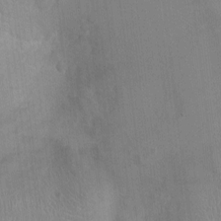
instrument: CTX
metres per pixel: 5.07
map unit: Ht
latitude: -3.7288
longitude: -16.8569
